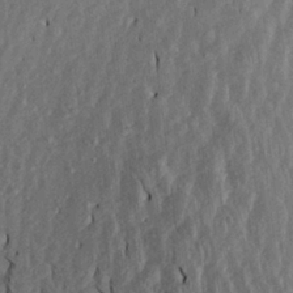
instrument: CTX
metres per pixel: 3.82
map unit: Aa
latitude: 19.9528
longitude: -146.2523
